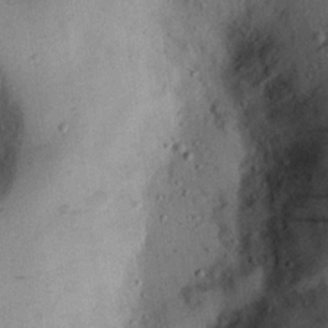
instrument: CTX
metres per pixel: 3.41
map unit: eHh
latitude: 25.8772
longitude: -75.9906
